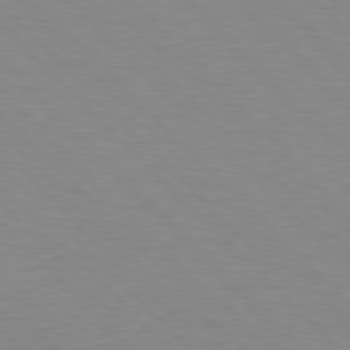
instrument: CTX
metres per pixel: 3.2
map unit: lApd
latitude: 77.3292
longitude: -59.6694
